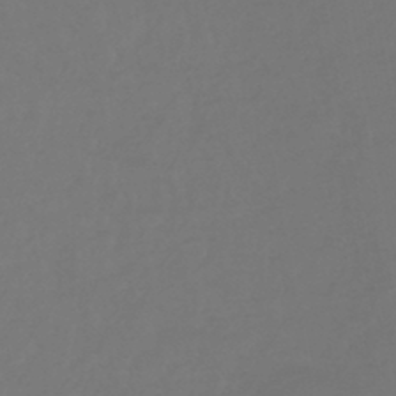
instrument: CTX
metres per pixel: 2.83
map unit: lHb
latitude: -43.8044
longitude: 76.0472
